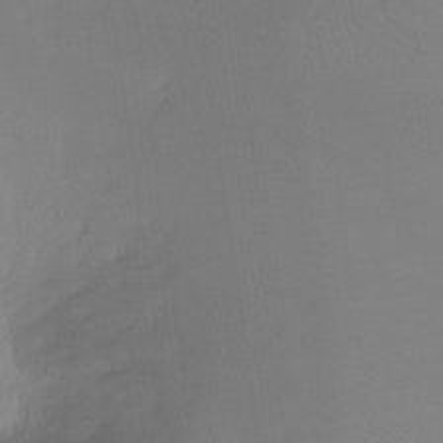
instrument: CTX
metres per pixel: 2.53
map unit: Ht
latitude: -8.0661
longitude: -30.0822
